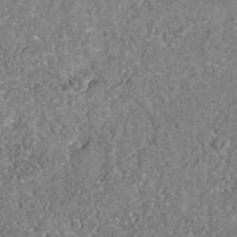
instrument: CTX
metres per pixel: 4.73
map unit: Nhu
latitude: -41.1431
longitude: -83.7638
